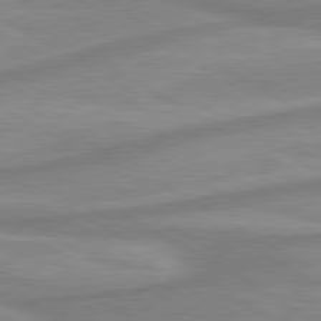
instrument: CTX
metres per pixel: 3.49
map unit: lApd
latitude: 80.2333
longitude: -173.1781
